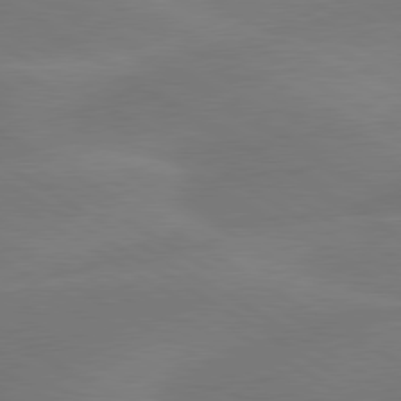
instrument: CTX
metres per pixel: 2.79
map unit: lApd
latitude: 79.9717
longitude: -88.1011
